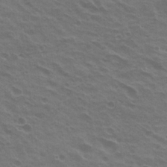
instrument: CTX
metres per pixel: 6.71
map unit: Hto
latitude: 22.6112
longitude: -31.1215
